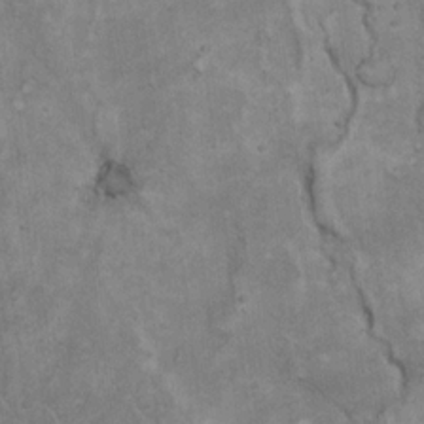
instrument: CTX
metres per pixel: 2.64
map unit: Hto
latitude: 18.1955
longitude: -61.0836
